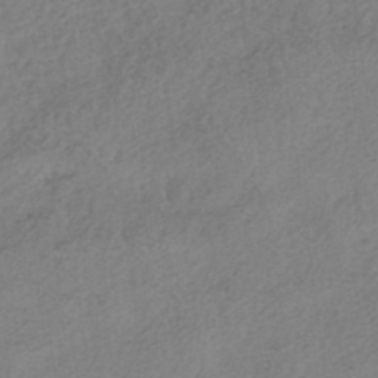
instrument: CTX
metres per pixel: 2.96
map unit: HNhu
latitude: -40.4629
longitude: 104.4062
